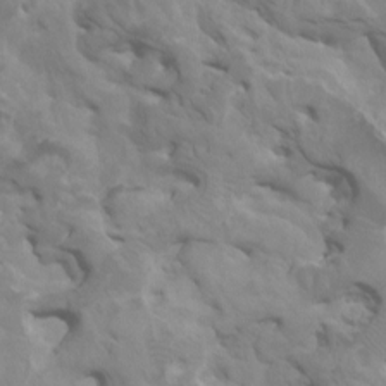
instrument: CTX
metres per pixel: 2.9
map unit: HNhu
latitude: 6.1011
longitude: -1.5371
